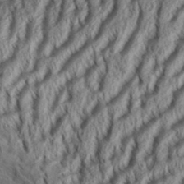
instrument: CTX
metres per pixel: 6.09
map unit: Aa
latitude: 34.0633
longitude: -137.4049
